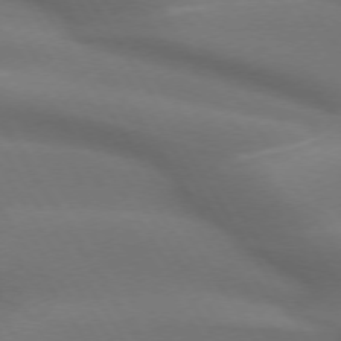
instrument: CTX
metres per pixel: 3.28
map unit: lApd
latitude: 72.9136
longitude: -50.5923
